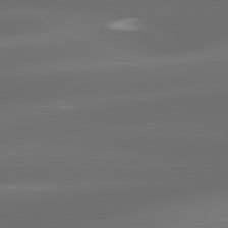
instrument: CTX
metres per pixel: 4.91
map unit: lApd
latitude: 81.1214
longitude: -137.4427
